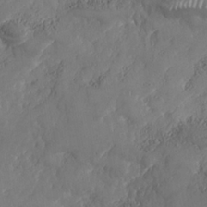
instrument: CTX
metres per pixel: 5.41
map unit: Nhe
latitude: -37.0675
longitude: 138.1984
